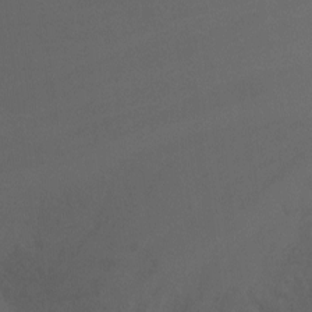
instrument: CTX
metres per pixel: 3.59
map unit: Ht
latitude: -9.6344
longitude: -32.7246
